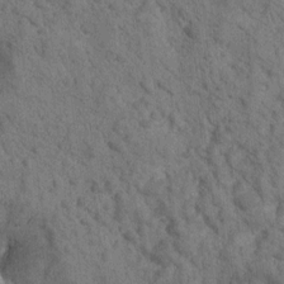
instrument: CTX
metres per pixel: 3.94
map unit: Htu
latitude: 0.1389
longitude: 174.3117
